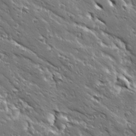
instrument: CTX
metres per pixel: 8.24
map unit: Ave
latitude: 19.5938
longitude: -137.0270
